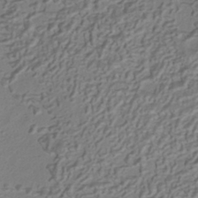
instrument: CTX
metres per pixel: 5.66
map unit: HNhu
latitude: -41.5966
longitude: 105.4454
